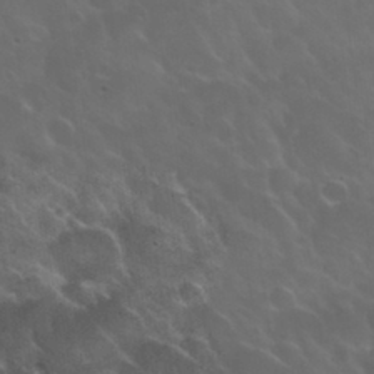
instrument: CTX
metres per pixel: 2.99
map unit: Nhu
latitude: 30.6680
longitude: -55.3293
